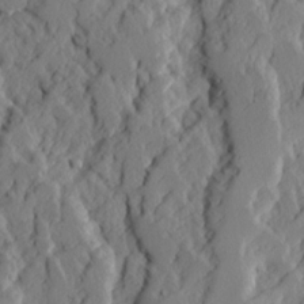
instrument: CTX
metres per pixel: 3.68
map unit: Ave
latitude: 14.8758
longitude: -136.6113
